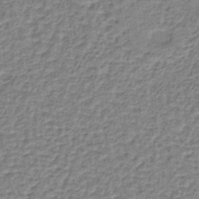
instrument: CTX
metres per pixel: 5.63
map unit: lHb
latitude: -36.7085
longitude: 59.8422
